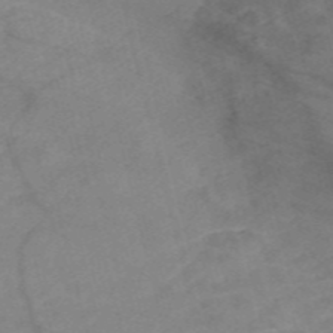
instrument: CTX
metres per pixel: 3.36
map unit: Nve
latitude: -57.3887
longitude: 50.7841
